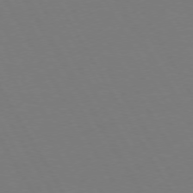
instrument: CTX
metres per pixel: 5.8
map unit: Hpe
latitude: 72.7813
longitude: -127.6505
